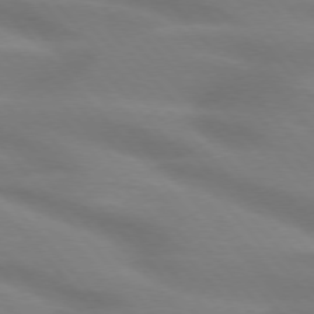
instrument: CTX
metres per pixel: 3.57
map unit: lApd
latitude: 74.8380
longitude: -60.6490
